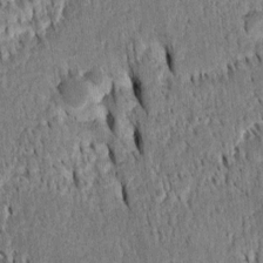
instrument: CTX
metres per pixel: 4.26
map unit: Htu
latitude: -4.3684
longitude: 152.0850
